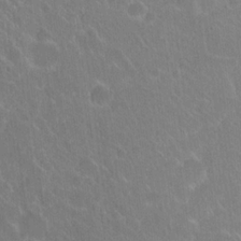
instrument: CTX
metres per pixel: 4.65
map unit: Hto
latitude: 18.8758
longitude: -40.0255
